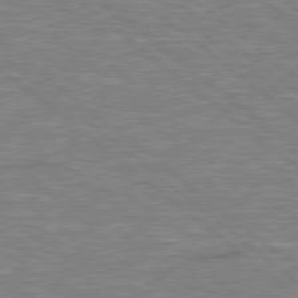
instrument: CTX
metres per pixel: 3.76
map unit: Hpe
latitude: 78.5735
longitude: 179.4265
